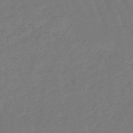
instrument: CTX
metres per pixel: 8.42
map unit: eHb
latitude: -47.3131
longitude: 82.2739
